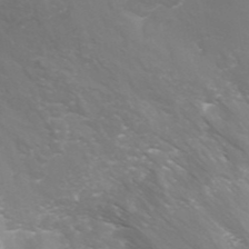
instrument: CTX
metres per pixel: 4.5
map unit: ANa
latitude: 42.4790
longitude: 24.3873
